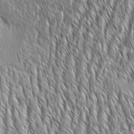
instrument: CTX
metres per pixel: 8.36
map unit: Aa
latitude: 8.0633
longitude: -132.3467
